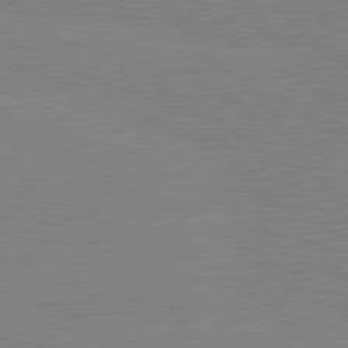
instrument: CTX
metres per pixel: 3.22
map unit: lApd
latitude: 80.4790
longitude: -126.2712
